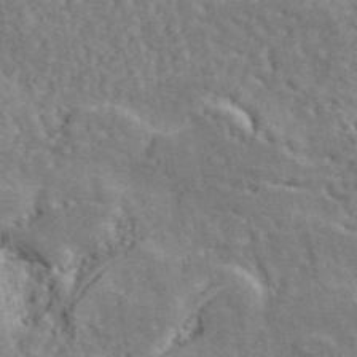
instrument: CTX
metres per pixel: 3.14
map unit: ANa
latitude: 49.3104
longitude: -82.5923
